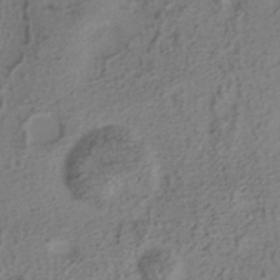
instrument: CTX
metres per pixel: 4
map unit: ANa
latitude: -38.8408
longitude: 96.6897
